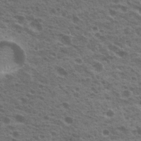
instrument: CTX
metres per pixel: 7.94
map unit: Nhu
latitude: 19.9717
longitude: -30.9514
